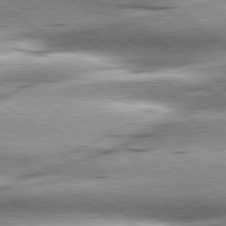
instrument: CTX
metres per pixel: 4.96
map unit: lApd
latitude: 79.6505
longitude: -141.1214
